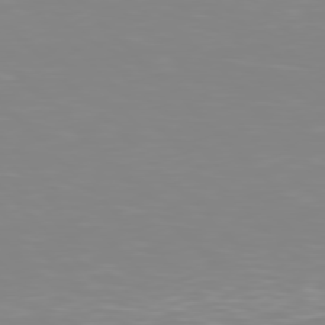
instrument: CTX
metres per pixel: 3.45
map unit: Hpe
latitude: 77.6127
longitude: -172.4601
